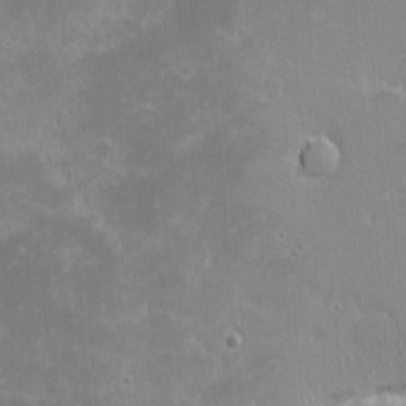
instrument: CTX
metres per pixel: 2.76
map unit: eHh
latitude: -1.7478
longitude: -85.2915
